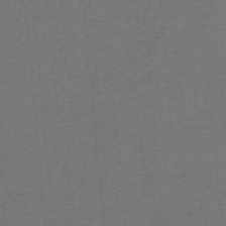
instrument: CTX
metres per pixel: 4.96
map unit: lHb
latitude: -42.2550
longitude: 54.2929
